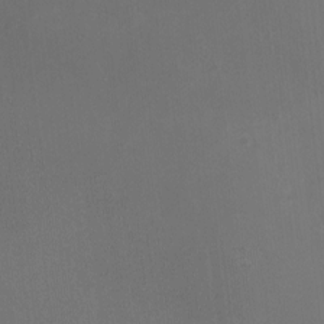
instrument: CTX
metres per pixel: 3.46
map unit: HNhu
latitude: -5.3131
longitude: 15.4077
